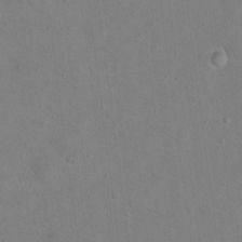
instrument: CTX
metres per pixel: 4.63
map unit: Nhu
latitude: 13.8395
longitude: -36.6113
